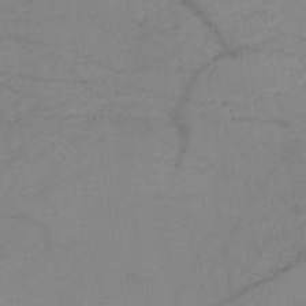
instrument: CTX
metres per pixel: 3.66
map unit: HNb
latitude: -49.6533
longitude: -39.7450
